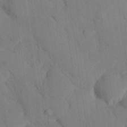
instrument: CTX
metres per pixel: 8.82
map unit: eHh
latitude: 26.4223
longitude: -79.8773
